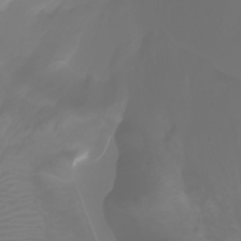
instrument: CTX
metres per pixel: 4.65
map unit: Ht
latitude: -2.6518
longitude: -61.6127
